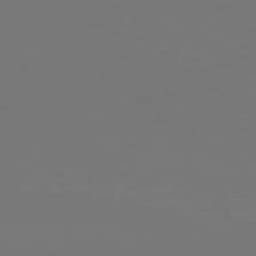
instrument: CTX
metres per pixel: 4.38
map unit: Hpe
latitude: 78.7058
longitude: -175.2915
